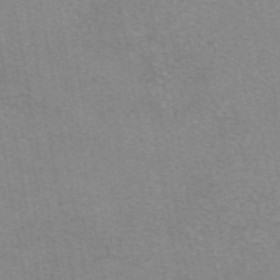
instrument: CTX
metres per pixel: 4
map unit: eAb
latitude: 48.8758
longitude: 105.6155
